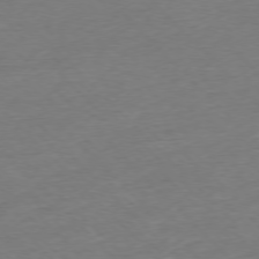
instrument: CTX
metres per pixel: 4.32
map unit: Ap
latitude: -76.9542
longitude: -97.9150
